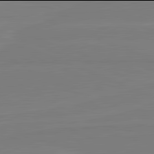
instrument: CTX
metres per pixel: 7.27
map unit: lApd
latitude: 81.9906
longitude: 164.7841
